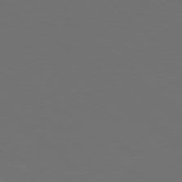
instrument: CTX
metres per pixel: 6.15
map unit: Hpe
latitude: 77.5371
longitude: -168.6113
